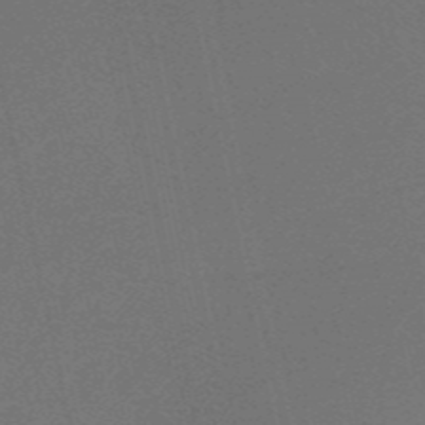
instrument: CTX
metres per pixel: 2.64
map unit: HNb
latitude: -55.0487
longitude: -43.4238
